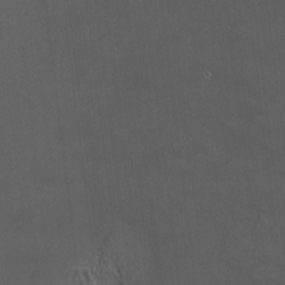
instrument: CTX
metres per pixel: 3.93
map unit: HNhu
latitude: 8.1011
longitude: 10.5007
